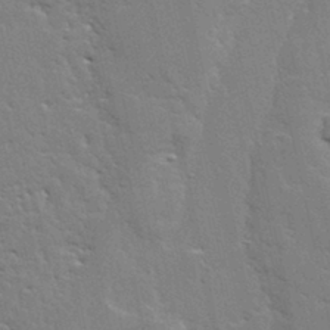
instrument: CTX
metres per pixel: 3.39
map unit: Ave
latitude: 12.7813
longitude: -135.5938
